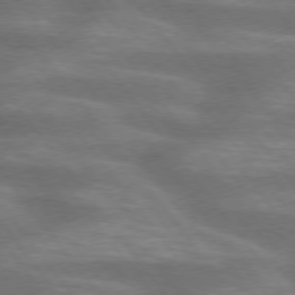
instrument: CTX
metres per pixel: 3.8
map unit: lApd
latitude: 75.1970
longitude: -57.5182
